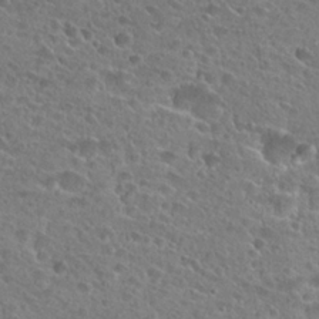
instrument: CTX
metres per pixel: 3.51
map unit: Hto
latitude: 25.3670
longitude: -45.8961
